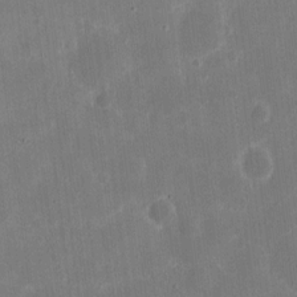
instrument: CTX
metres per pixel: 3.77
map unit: eHh
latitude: 8.3467
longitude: -69.6694
